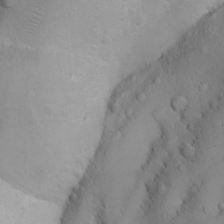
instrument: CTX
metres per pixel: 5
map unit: Ave
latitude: -10.9353
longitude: -121.1592
